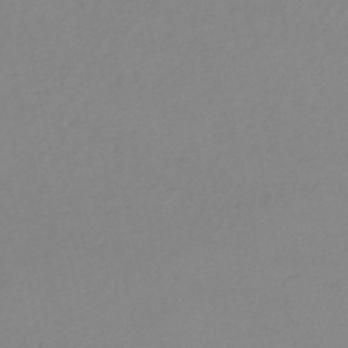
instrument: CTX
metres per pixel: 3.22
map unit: HNb
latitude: -52.3306
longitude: -51.5371
